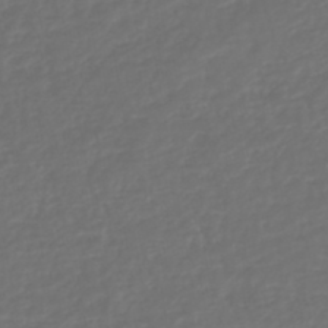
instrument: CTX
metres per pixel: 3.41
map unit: HNb
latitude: -47.5966
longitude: 54.7274
